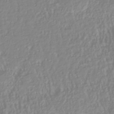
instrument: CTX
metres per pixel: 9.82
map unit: Nhu
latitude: -40.8597
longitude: -84.5546
